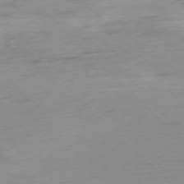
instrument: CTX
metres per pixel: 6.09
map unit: Ap
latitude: -76.8975
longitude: -78.0822
